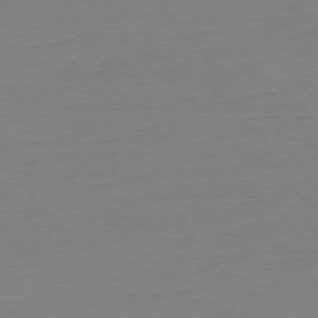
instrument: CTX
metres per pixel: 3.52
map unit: Ap
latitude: -76.5952
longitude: -92.6868
